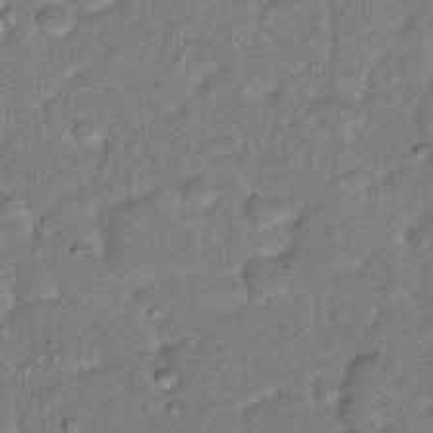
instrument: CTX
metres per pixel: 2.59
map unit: Hto
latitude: 16.2523
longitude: -35.6694
